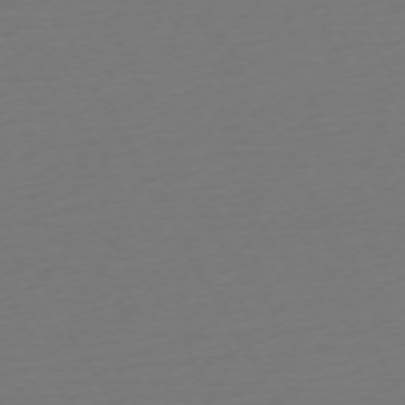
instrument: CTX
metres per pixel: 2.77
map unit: Ap
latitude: -74.2362
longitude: -69.2348
